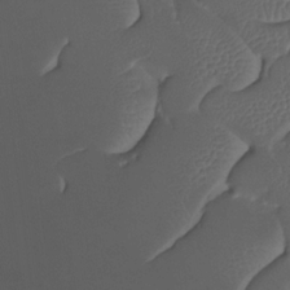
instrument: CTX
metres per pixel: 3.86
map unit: Htu
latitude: -12.9731
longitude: -71.3481
